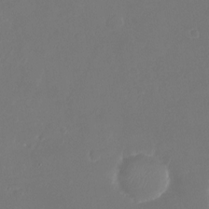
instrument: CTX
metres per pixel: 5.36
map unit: Nhu
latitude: -21.4643
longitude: -58.1956
